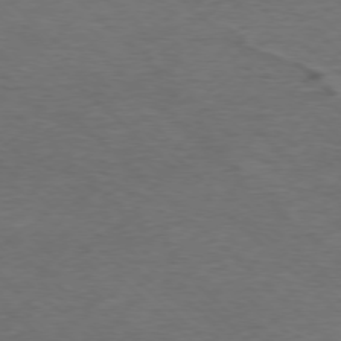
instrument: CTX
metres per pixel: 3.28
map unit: Ap
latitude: -77.2565
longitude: -93.4615
